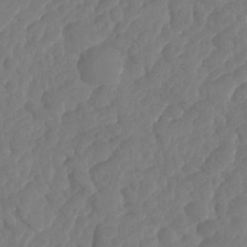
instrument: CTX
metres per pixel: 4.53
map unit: HNhu
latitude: -24.8030
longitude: 50.1228
